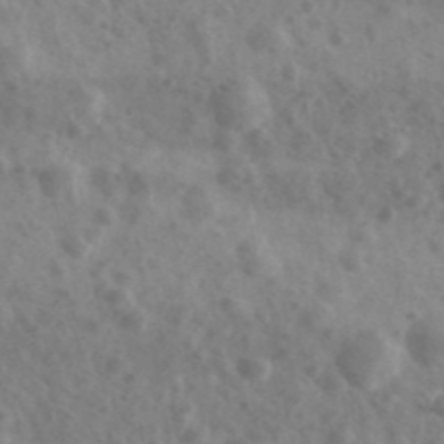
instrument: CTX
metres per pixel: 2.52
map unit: Ave
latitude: 38.8758
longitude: -106.8380
